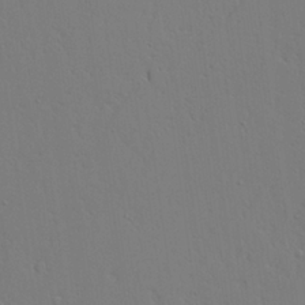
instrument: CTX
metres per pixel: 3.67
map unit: Aa
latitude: 21.2348
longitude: -124.3845
